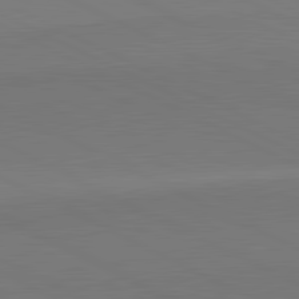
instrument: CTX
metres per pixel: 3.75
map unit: lApd
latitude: 81.6883
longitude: 151.4454
